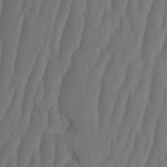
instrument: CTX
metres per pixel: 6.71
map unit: HNhu
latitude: -1.7289
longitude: 13.9556
